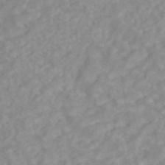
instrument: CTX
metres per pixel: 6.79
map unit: ANa
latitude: 44.6490
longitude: 22.6141
